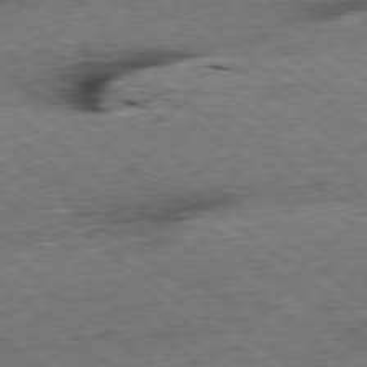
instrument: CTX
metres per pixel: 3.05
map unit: Ap
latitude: -78.5384
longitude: -87.8583
